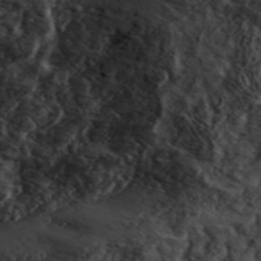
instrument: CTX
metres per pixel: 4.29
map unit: ANa
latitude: 49.5749
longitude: -81.5938
